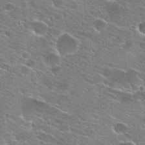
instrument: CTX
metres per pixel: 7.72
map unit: Hto
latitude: 25.2348
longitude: -44.4034
